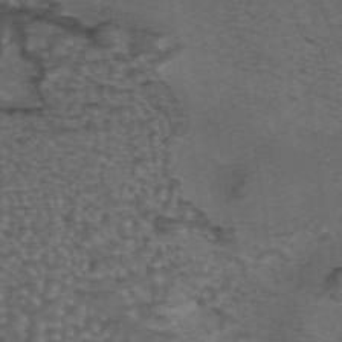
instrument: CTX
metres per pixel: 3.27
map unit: eAb
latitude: 43.6316
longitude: 105.3887
